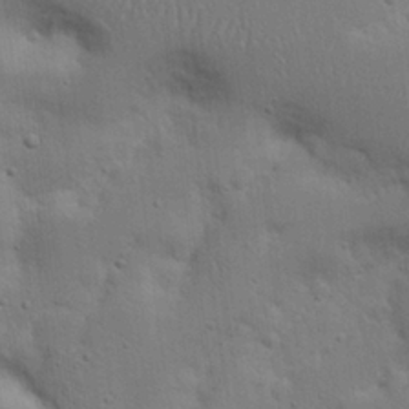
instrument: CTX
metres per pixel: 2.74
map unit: Nhu
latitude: 17.7261
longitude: -75.1403
